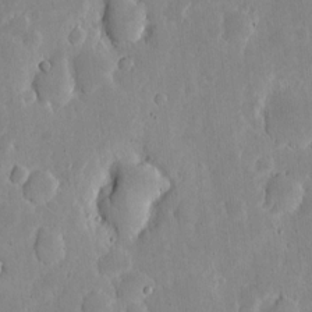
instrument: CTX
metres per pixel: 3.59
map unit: eHh
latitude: 5.8772
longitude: -70.2900
